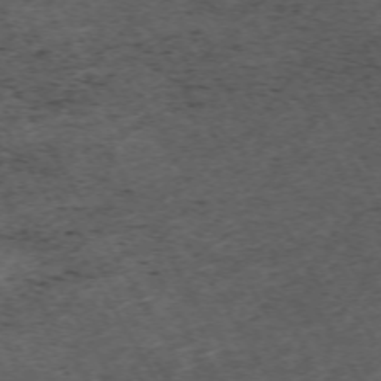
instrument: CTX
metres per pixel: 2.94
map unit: Hpe
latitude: -70.7085
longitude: 17.3699
